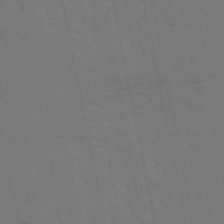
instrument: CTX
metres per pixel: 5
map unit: eHb
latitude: -50.1606
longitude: 75.2754
